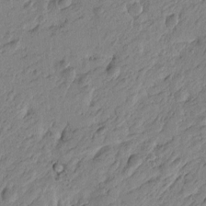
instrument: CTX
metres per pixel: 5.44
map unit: Htu
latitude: -5.1053
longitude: -179.7261
